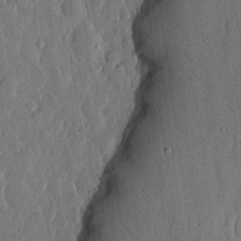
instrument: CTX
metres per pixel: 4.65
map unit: lHvf
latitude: 17.3671
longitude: -115.8772
